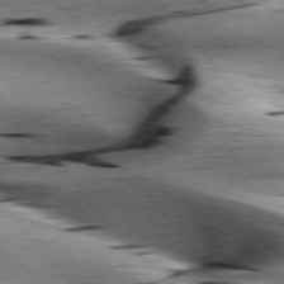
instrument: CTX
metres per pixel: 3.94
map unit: lApd
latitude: 76.7624
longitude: -60.9324
